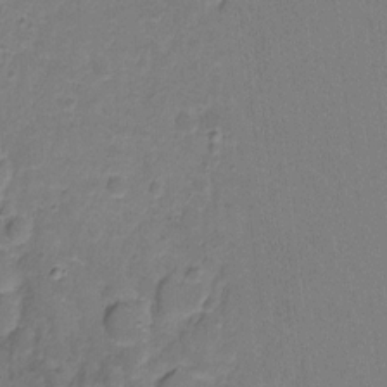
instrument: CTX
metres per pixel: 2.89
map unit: Hto
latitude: -11.3888
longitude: -38.7435
